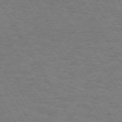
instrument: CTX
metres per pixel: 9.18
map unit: Hpe
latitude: 73.3860
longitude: -129.0269
